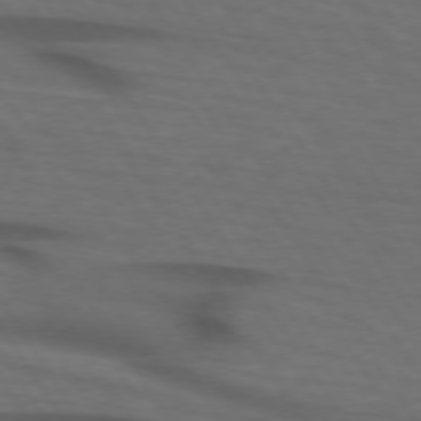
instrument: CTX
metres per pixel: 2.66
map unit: lApd
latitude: 73.9528
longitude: -74.3656
